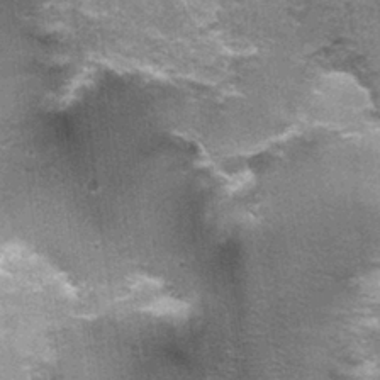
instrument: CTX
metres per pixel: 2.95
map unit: Nhu
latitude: 2.1766
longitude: -17.1970
